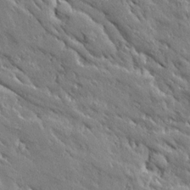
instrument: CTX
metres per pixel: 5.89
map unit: Ave
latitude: 20.0444
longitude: -136.1956
